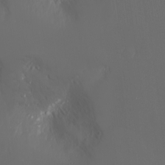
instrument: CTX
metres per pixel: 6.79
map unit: Nhu
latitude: -5.5021
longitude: -88.1389
